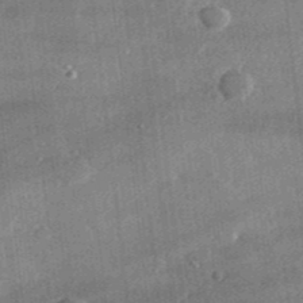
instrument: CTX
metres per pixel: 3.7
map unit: lHvf
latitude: 31.4427
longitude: -90.1956
